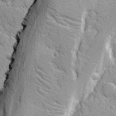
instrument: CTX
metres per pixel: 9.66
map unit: Ave
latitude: -9.8044
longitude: -117.5749
